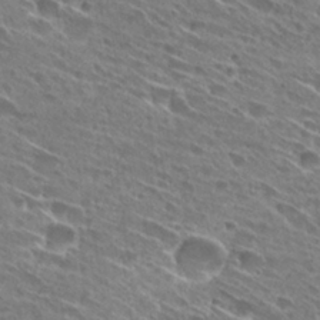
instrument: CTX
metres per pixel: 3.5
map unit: Hto
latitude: 28.4412
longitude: -44.3278
